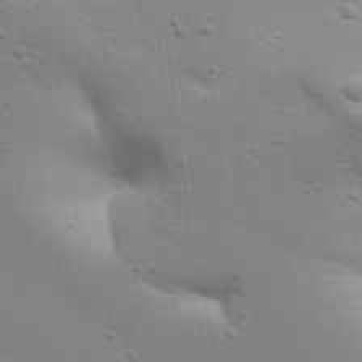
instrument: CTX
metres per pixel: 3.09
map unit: Aa
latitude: 32.2711
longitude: -133.7828
